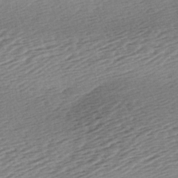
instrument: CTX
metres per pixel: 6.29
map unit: lAa
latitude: -2.8407
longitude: -127.0459
